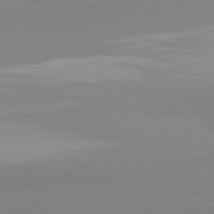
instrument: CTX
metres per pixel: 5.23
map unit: lApd
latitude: 81.2726
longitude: 179.7288
